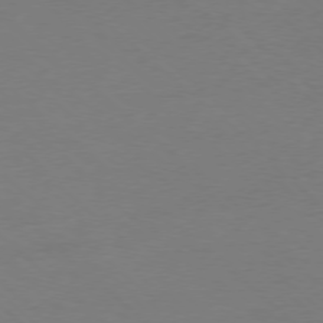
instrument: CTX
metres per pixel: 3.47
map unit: Ap
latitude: -77.9367
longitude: -69.5749
